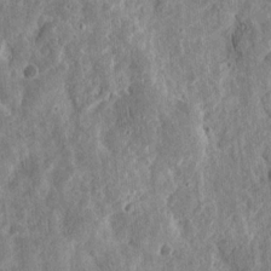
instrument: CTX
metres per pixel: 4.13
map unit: eHh
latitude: 12.1767
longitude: -73.8206
